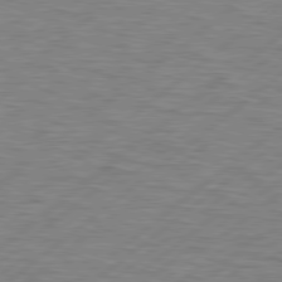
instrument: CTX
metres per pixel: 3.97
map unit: Hpe
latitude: 78.9514
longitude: -121.1970
